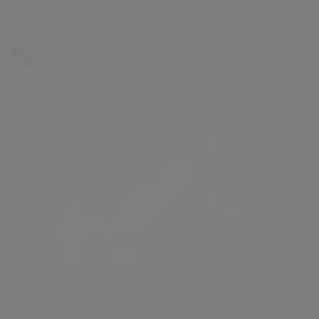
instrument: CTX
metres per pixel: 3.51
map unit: HNb
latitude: -49.8234
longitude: -42.8191
